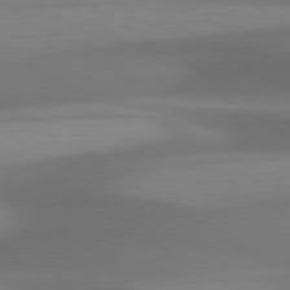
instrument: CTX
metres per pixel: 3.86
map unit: lApd
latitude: 79.7261
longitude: -87.8583
